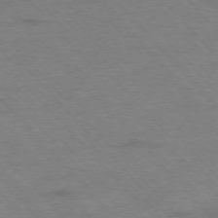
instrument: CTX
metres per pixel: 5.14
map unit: Hpe
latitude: -76.4629
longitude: -13.9528
